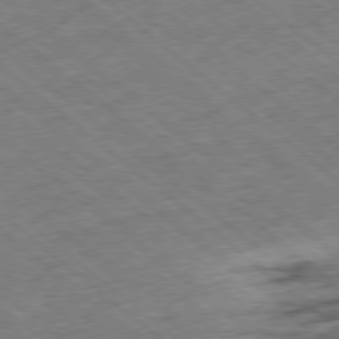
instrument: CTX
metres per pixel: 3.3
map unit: Ap
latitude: -78.7085
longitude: -48.9703
